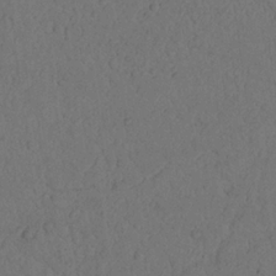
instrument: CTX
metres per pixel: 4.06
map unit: Nhu
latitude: 22.1011
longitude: -74.5168
